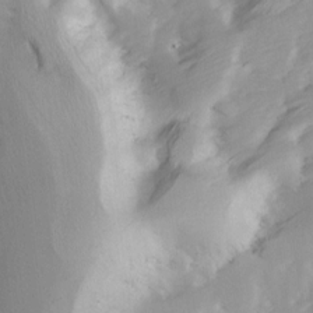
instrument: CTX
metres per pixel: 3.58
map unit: Ave
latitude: 13.7450
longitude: -103.5749
